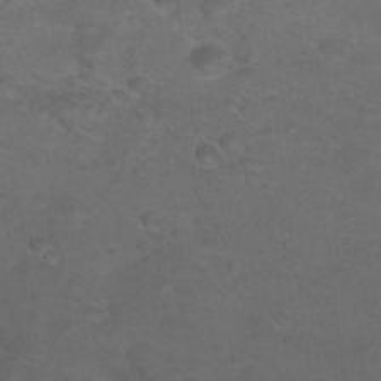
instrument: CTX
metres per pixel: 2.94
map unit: Nhu
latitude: 24.4412
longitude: -53.2537
